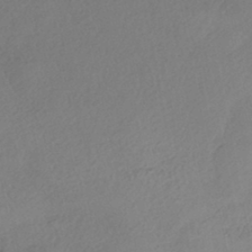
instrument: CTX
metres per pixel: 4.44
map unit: eHh
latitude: -42.6518
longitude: 122.6141
